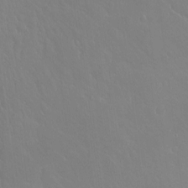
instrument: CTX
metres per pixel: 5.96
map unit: Hto
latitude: -3.5966
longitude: -34.8947
